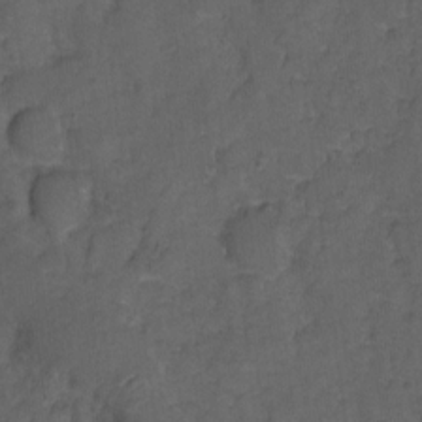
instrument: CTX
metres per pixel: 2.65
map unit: Hto
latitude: 4.8947
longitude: -31.6316
